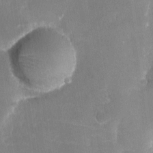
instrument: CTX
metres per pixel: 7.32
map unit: Nhu
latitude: -27.7288
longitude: -62.9892
